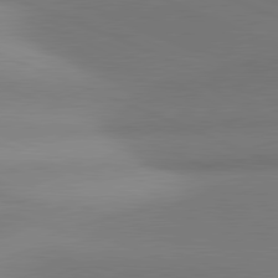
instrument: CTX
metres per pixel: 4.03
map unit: lApd
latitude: 81.3859
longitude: 141.5399
